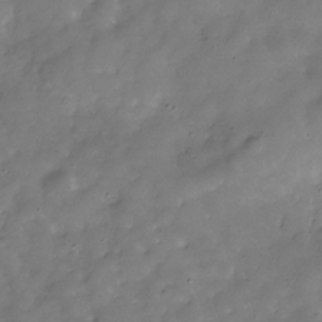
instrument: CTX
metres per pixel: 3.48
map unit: Hve
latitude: -30.9164
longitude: 94.6329
